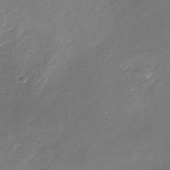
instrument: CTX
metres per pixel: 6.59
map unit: Nhe
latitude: -35.1998
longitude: -92.2333
